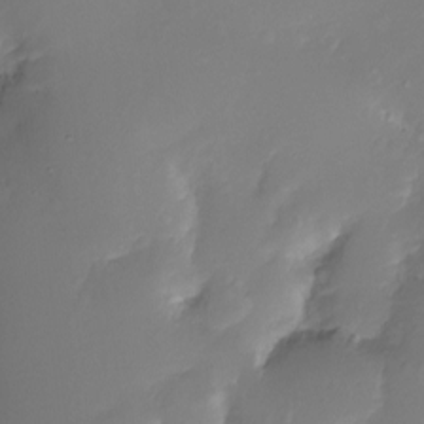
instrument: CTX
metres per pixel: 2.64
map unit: Nhu
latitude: -10.5763
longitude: -35.9339
